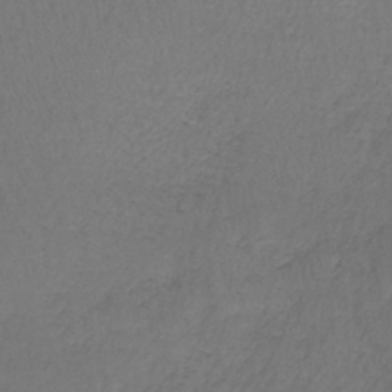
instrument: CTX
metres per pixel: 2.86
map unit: lHb
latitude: -43.2753
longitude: 73.1809
